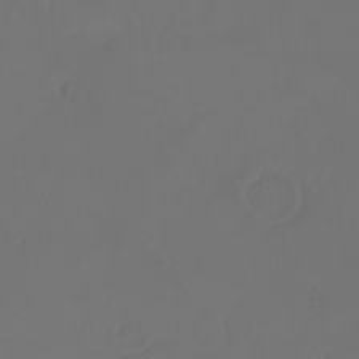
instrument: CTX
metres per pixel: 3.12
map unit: eHh
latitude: -3.2753
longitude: 19.8233
